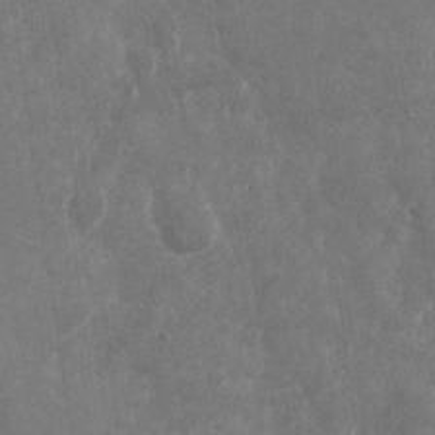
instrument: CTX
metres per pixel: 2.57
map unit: Nhu
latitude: -28.4818
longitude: -76.5734
